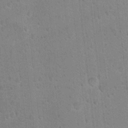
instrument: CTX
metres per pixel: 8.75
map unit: Hto
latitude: 12.2901
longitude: -36.4412
